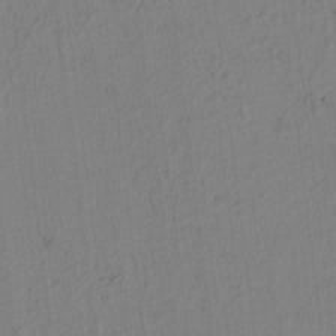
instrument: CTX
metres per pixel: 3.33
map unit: Htu
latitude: -0.6708
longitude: 170.4062
